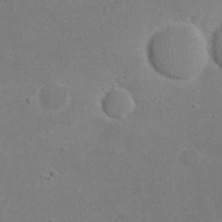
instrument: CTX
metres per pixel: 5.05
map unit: eHh
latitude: 20.8380
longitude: -71.7638
